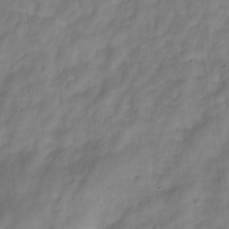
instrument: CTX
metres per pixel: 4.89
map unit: Hve
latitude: -32.5196
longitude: 92.7085
